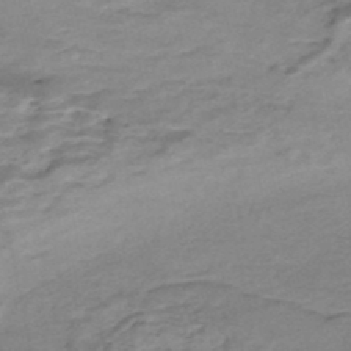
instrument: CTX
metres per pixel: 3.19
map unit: Nhe
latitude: -47.7855
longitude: -171.0836
